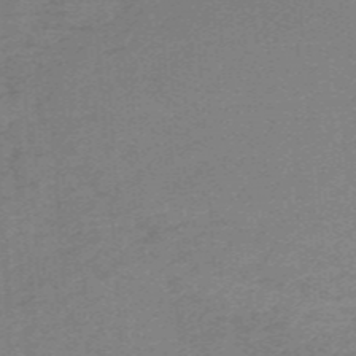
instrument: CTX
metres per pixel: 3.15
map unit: HNb
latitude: -55.0487
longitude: -46.2712
